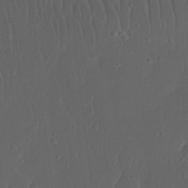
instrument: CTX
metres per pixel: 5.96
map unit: Nhu
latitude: 21.8017
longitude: -72.4979
